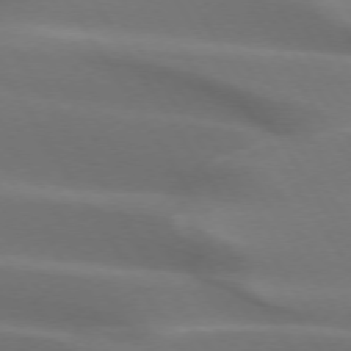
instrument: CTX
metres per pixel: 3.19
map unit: lApd
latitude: 73.1026
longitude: -50.5356
